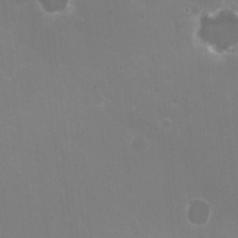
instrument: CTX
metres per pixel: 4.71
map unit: HNhu
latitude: -2.4251
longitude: -3.9150
